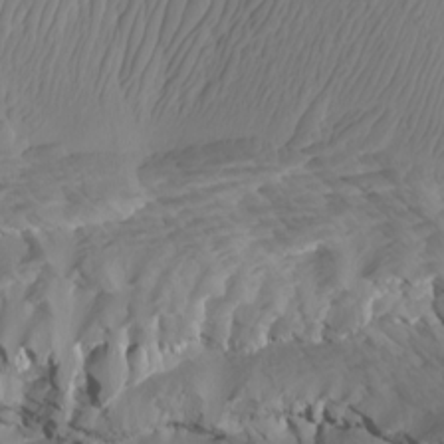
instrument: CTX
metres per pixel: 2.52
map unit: Htu
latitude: -6.6707
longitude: -70.0255
